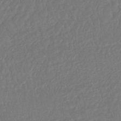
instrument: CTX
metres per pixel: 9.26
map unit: HNhu
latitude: -46.4818
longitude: 103.6155
